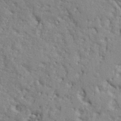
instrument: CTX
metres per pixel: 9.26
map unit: Ht
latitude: 9.3104
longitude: -76.7813
